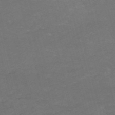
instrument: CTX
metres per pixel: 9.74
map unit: HNb
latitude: -54.2551
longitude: -37.2726
